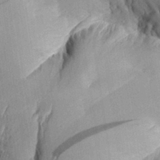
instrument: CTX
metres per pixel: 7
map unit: Aa
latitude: 29.8016
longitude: -132.2145
